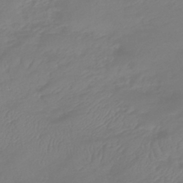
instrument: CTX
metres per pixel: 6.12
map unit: lHb
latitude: -41.6533
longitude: 76.8975
